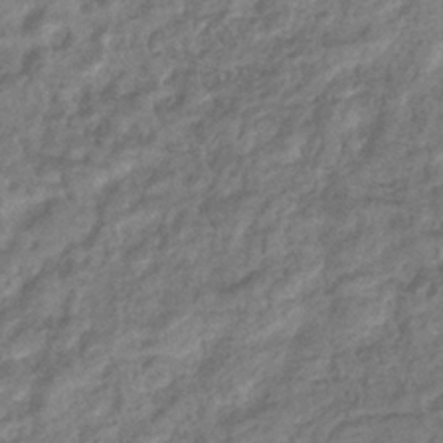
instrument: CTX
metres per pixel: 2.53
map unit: eHb
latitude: -35.7855
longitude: 80.6141
